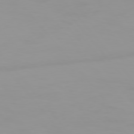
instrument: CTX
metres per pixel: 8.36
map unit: Hpe
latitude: 76.1200
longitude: -142.5168
